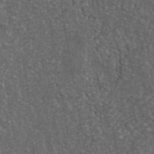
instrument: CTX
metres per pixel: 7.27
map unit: ANa
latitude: 43.6505
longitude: 16.2551
